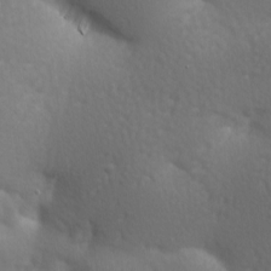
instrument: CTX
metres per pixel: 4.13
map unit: lAa
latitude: -8.9164
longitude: -125.8205
